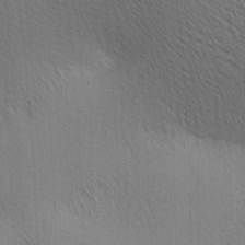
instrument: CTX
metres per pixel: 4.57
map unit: lAa
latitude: 10.7246
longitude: -108.3845
